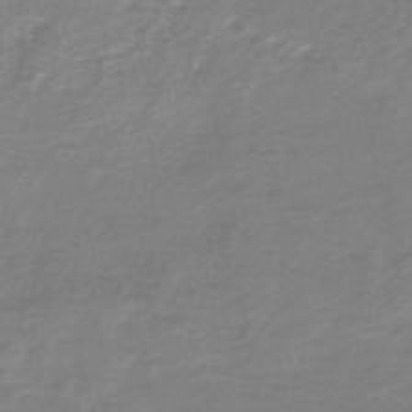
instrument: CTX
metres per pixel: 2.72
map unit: HNb
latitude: -46.4629
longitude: 52.9730
